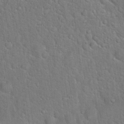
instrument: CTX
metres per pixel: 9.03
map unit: Hto
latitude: 19.2726
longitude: -51.2726
